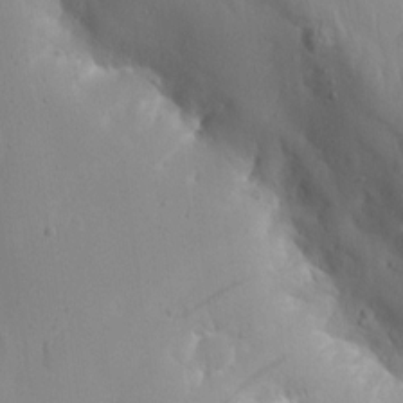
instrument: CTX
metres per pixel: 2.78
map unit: Aa
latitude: 14.0444
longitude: -142.7435
